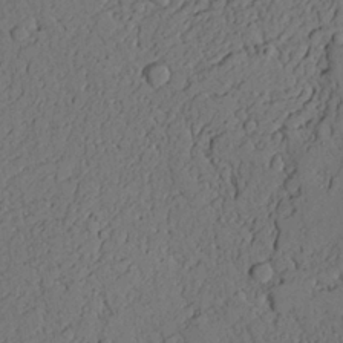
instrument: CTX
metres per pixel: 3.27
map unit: lAvf
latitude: 23.0647
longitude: -109.9528
